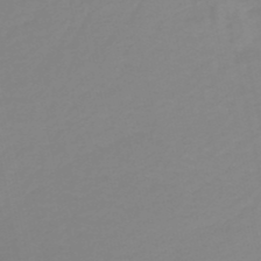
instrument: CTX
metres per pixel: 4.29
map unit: HNb
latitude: -36.6896
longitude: 55.3510
